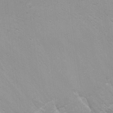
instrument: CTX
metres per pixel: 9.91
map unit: Nhu
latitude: -7.0486
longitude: -78.8380
